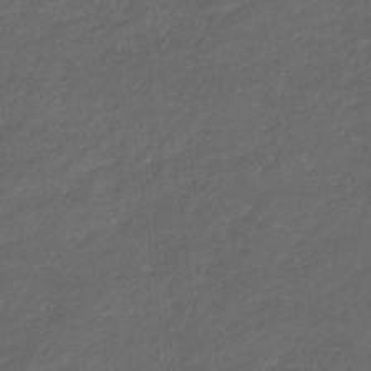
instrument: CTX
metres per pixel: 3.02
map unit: eHb
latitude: -33.1998
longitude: 68.5573
